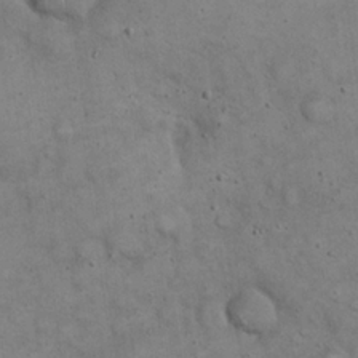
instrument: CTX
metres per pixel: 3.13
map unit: eHh
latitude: 20.5168
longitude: -60.4790
